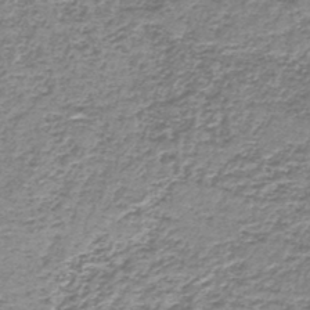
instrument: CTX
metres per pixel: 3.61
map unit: lHb
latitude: -44.1039
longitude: 57.2943
